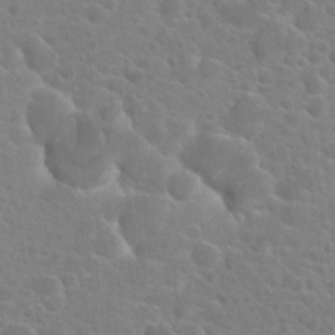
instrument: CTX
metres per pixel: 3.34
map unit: Hto
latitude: 21.4805
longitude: -39.3671
